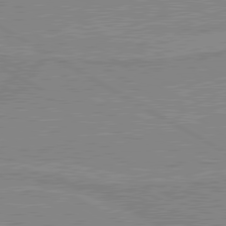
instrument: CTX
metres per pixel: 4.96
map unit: lApd
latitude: 80.1578
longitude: 168.5384
